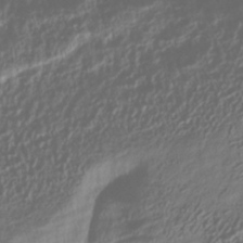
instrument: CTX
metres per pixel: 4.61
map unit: HNhu
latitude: -40.8786
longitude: 101.8044
